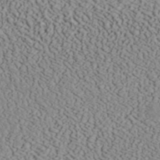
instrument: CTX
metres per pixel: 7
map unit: ANa
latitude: 40.2900
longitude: 19.0297
